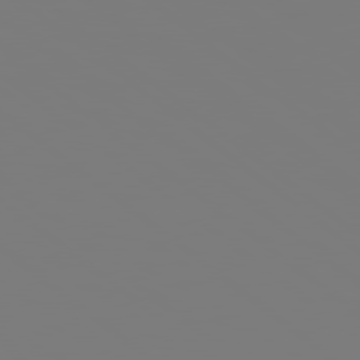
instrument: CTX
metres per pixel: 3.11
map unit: Hpe
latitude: 78.5924
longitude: 173.7100
